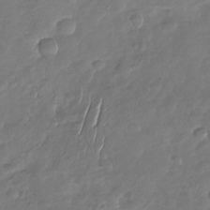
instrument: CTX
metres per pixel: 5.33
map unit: Nhu
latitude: -29.8422
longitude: -61.2537
